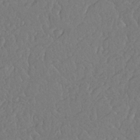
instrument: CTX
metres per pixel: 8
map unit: Nhu
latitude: 25.8205
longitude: -57.1214
